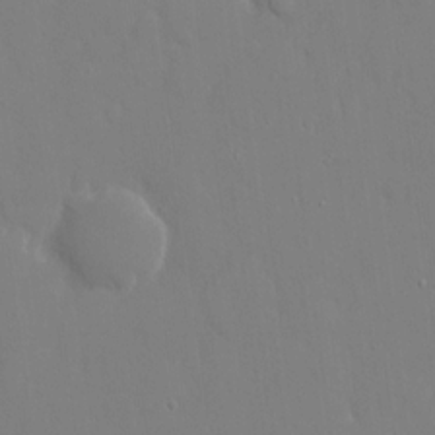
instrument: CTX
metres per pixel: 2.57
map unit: eHh
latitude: 15.0081
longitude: -71.4615
